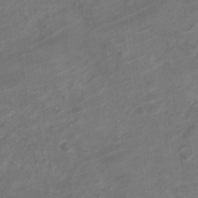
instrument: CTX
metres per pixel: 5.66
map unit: Nve
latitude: -19.0297
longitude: 107.1431
